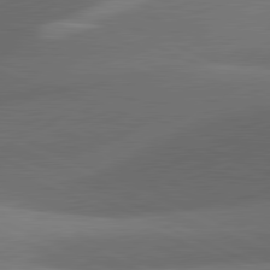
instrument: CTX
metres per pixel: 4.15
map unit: lApd
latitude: 81.4048
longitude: 132.6519
